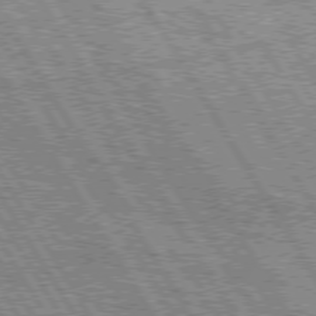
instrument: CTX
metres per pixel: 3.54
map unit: Hpe
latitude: 75.4804
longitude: -154.2900
